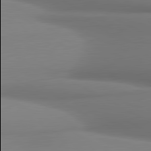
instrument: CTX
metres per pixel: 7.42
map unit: lApd
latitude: 80.8758
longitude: 178.0094
